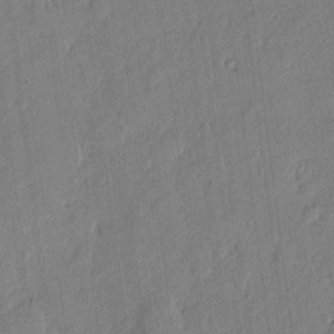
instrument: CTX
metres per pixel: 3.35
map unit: eHh
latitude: 4.8191
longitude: -73.0081
